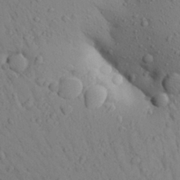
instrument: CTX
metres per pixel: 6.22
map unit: Aa
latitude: 26.4412
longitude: -148.4412
